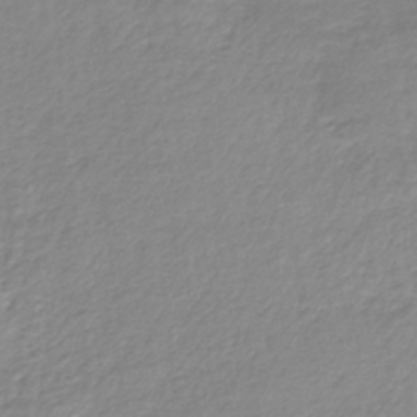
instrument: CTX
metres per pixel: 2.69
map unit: lHb
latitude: -40.3117
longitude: 70.0661
